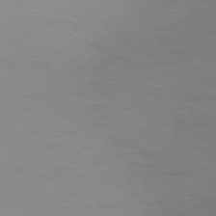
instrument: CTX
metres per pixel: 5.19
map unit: Ap
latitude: -77.4643
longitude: -69.8583
